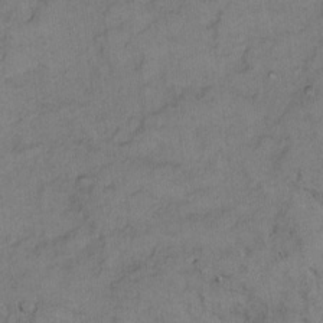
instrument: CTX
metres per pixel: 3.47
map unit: Hto
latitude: 5.6505
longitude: -61.0080
